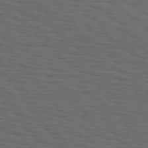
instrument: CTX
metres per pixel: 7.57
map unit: Hpe
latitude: 74.8380
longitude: -133.2915
